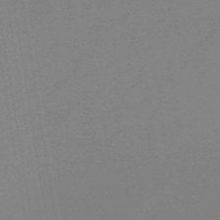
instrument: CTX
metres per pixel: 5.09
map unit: lHb
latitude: -46.0661
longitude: 58.8407
